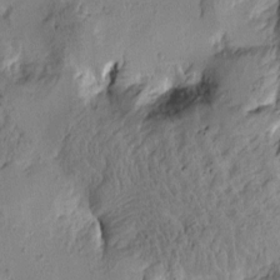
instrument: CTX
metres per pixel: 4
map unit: Htu
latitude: -3.7855
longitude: -176.7057
